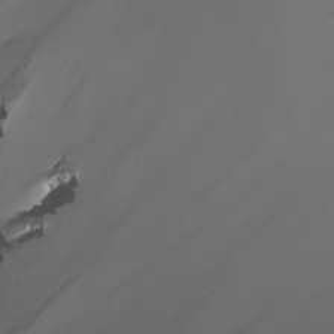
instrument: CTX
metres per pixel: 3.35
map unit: Nhu
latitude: -8.4629
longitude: -93.5938
